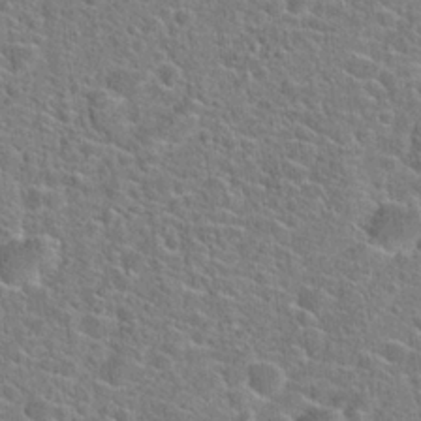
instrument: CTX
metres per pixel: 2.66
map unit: Hto
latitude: 21.9150
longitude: -44.7435
